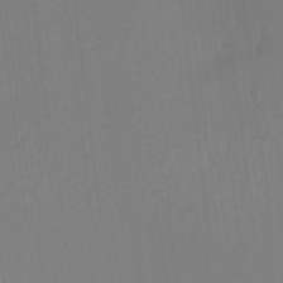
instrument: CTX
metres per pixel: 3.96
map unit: Hto
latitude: -8.5763
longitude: -46.8569
